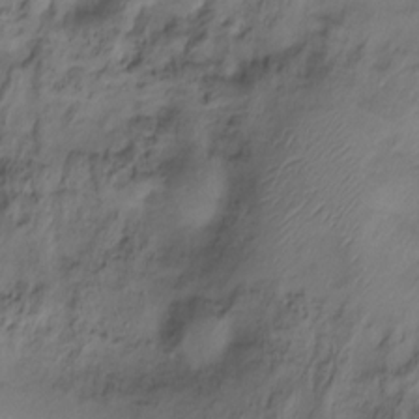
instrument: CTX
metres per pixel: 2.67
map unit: Ht
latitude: -15.9367
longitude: -42.1389
